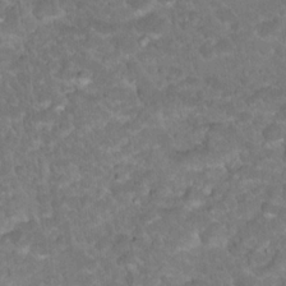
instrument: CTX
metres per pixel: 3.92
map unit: Hto
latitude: 18.9702
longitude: -35.6316
